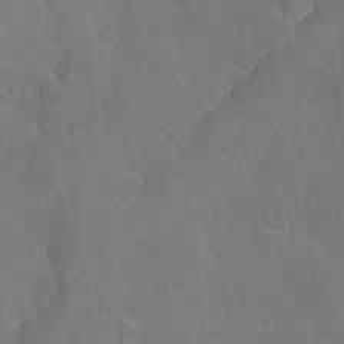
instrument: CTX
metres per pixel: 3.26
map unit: Ave
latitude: -10.1228
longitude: -119.5560
